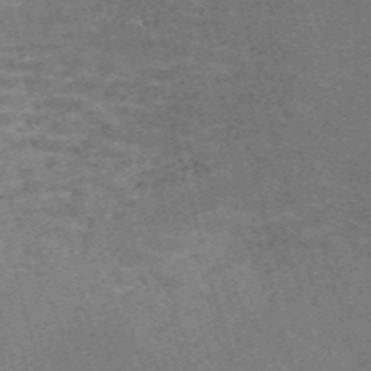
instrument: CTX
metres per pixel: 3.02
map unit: Nve
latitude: -59.5399
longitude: 63.8422
